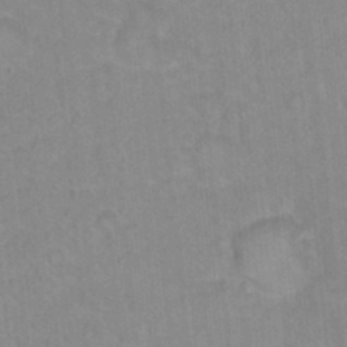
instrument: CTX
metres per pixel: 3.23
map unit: Hto
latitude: 16.4223
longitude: -34.9135
